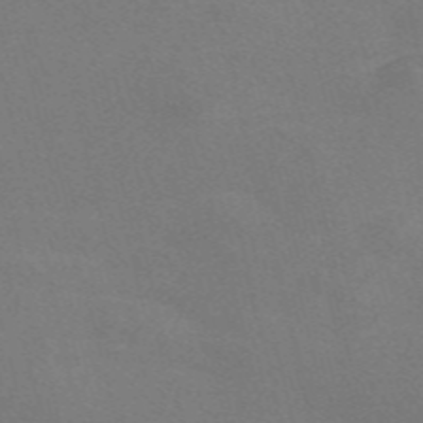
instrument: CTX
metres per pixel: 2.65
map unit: Nve
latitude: -58.2550
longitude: 63.5210
